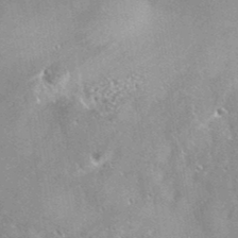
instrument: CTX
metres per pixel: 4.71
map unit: lHvf
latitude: 37.7072
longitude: -87.9906
